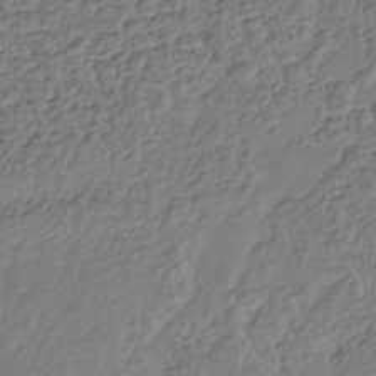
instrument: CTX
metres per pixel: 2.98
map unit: Nhe
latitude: -42.0472
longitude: -111.2159
